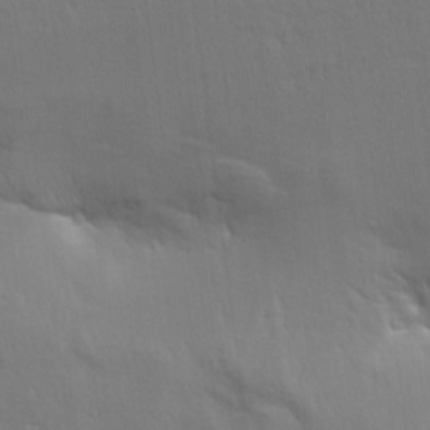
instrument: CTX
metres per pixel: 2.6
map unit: Aa
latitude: 15.0648
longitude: -147.2726
